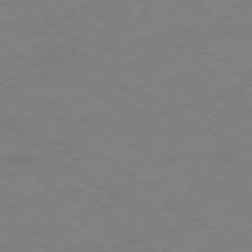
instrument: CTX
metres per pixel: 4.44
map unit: Ap
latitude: -79.0486
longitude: -57.2159
